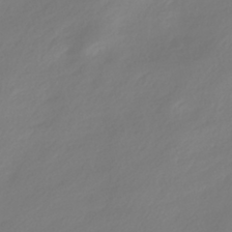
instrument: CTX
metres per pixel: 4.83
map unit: HNhu
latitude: -40.4818
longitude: 100.4062
